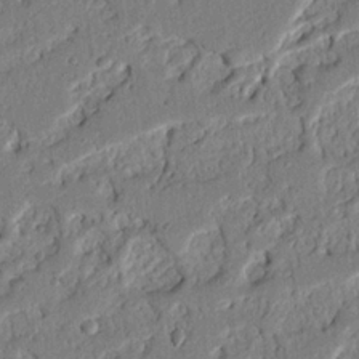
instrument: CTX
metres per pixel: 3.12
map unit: Nhu
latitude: 20.6680
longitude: -78.2901
